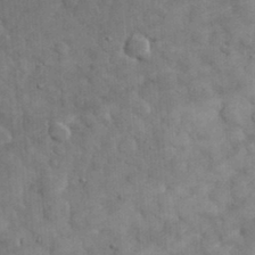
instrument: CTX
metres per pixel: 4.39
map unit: eHh
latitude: 32.5924
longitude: -69.5182
